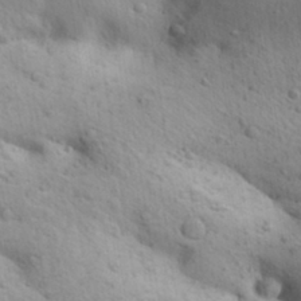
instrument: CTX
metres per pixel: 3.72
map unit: Aa
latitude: 30.9136
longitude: -147.0459
